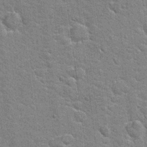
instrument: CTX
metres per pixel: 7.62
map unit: Hto
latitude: 20.8569
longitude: -48.2711
